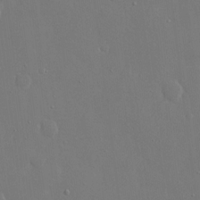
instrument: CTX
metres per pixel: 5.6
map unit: eHh
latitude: 15.7828
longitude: -71.3293
